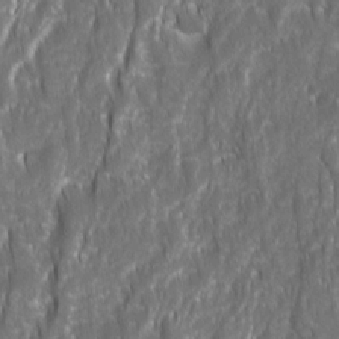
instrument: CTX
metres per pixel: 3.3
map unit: Ave
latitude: 15.6505
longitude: -133.9906
